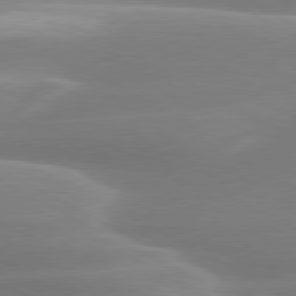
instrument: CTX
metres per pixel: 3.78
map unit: lApd
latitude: 79.4994
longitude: -115.4237
